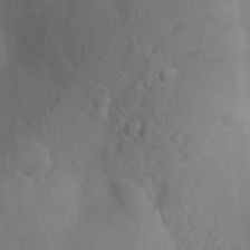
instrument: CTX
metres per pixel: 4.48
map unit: Nhu
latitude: 12.1389
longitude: -27.8583
